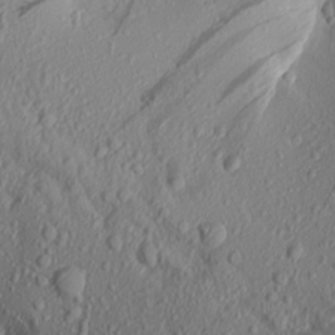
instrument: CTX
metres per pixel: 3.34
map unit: Aa
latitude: 16.8380
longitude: -146.1578
